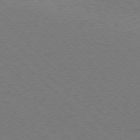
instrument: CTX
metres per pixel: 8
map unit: Ap
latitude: -78.5195
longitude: -62.7436
